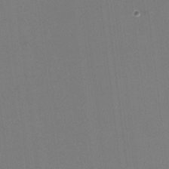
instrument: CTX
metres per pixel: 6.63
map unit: HNhu
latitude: -1.9745
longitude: -5.4237
